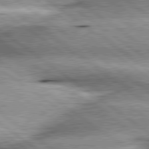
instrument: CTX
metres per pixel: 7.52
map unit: lApd
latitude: 79.9528
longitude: -140.5356
